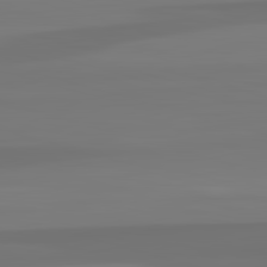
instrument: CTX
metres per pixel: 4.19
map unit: lApd
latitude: 82.9324
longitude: 160.3684
